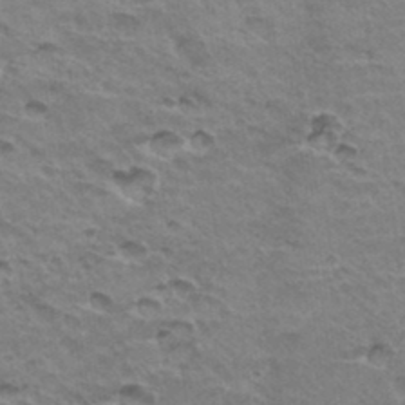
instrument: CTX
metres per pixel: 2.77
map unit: Hto
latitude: 35.4426
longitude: -43.7072
